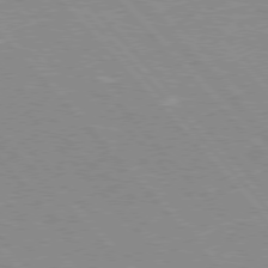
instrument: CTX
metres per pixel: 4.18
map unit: Hpe
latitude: 76.1766
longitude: -126.3278
